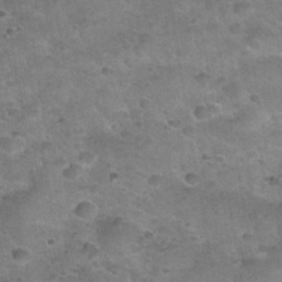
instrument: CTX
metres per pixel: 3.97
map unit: Nhu
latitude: 31.3671
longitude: -52.6869
